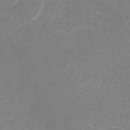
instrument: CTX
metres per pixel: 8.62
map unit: Nhu
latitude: -28.3117
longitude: -67.1592
